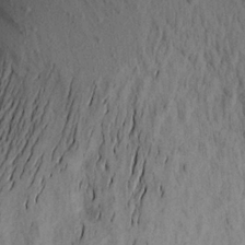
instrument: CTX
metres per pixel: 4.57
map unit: Aa
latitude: 18.3467
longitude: -145.6883
